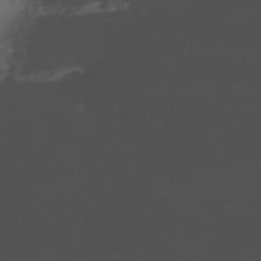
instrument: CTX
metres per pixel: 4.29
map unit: Nhu
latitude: -13.6533
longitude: -71.3859
